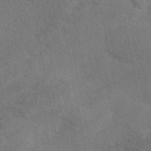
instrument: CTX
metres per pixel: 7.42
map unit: eAb
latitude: 49.4993
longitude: 119.8989
